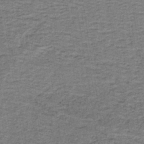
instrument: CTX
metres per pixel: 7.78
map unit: lHb
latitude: -40.6707
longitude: 55.2754
